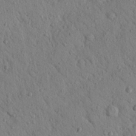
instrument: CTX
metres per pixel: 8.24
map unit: Nhu
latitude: 22.3089
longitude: -76.4223
